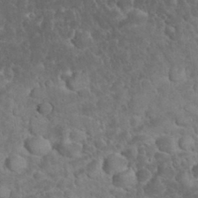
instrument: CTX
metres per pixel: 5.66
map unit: eHh
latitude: 32.8947
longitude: -64.4034
